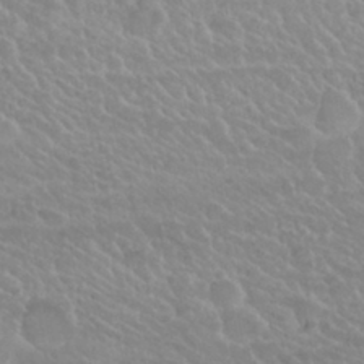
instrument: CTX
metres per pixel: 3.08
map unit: Nhu
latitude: 29.7638
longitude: -54.7057
